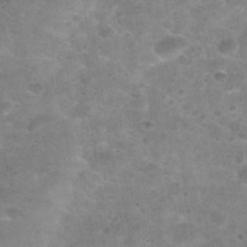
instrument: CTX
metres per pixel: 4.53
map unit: Nhu
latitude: 30.4979
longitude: -49.3860
